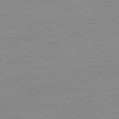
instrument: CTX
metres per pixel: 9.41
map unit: Ap
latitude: -77.9556
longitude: -87.9717
